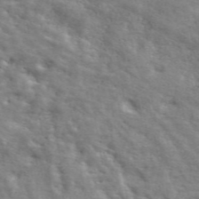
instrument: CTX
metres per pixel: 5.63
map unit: ANa
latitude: 49.3860
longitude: -74.3467
